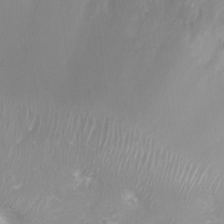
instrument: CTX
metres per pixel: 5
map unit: Nhu
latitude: 8.0633
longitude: -20.7813
